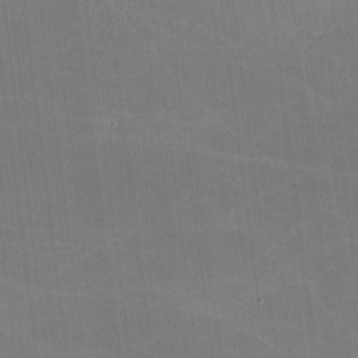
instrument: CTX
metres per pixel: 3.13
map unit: lHvf
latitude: -10.4629
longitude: -104.1200
